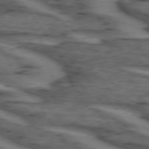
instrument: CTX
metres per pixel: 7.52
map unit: lApd
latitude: 73.8773
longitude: -71.6694
